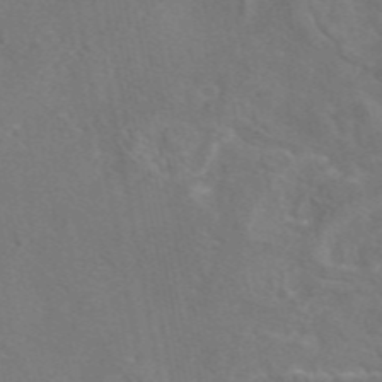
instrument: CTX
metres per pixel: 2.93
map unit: eAb
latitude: 46.2334
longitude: 107.8612
